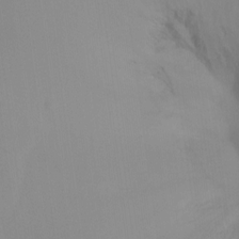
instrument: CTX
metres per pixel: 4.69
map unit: Ht
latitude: -15.2376
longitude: -50.6112
